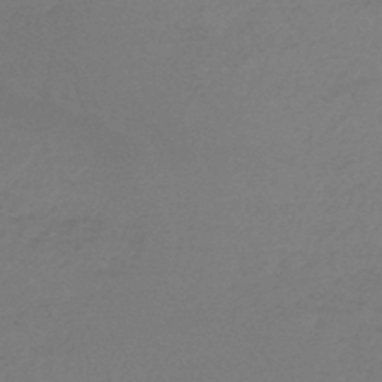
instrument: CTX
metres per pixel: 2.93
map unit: lHb
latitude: -45.3132
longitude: 68.7463
